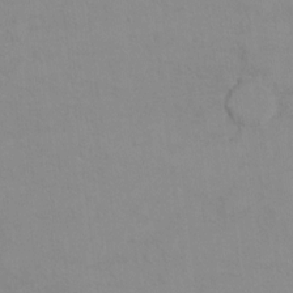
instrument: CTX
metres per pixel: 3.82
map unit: Hto
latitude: 7.9906
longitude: -35.7827
